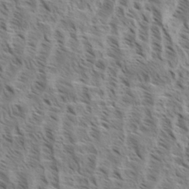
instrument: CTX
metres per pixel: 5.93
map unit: eHh
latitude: 35.0080
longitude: -138.7813
